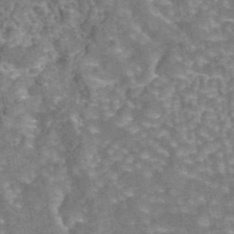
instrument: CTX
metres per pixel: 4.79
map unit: eAb
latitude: 44.1955
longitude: 106.6141
